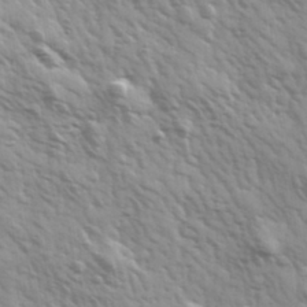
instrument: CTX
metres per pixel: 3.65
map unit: Hve
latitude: 32.0633
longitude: 150.2550
